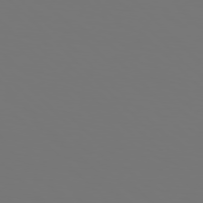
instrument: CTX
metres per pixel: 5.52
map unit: Hpe
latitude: 77.1781
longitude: -134.1577
